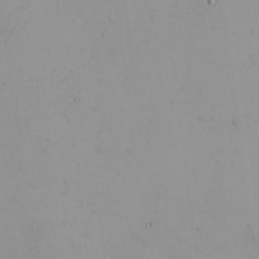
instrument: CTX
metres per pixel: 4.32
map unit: eHh
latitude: -5.2754
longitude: -80.6113
